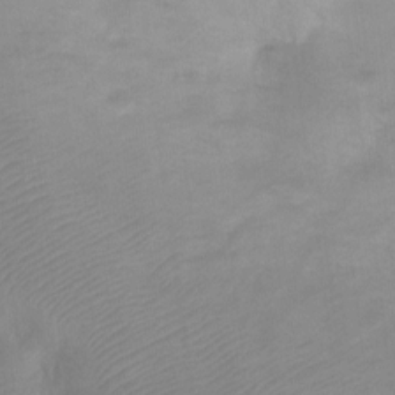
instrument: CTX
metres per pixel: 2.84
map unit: Ht
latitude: -8.6707
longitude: -34.5923
